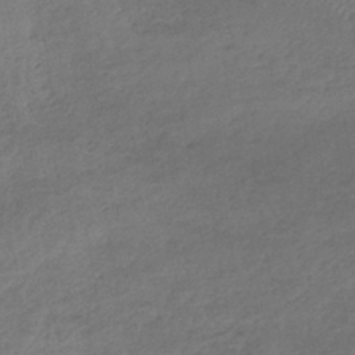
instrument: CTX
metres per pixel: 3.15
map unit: lHb
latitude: -39.8611
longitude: 70.0094
